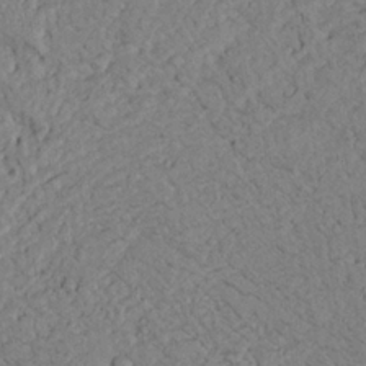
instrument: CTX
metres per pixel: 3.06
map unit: Ave
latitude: 23.7072
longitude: -132.7435
